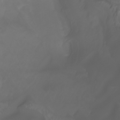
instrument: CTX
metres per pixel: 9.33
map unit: Nhu
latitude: -7.1809
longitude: -83.3292
